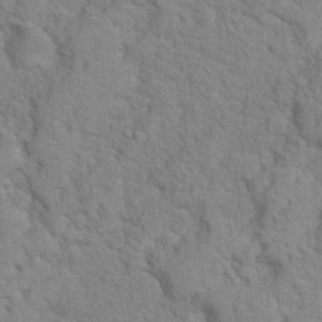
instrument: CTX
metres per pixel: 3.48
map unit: Hto
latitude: 18.2522
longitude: -34.9891
